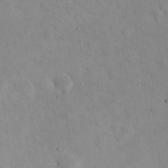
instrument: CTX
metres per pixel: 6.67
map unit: eHh
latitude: 24.9135
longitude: -66.7246
